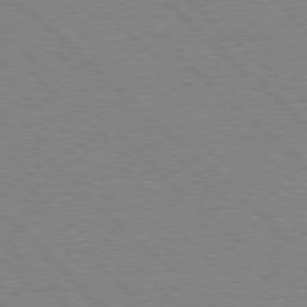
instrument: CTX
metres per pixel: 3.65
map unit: Hpe
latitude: 77.5560
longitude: -172.0444
